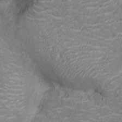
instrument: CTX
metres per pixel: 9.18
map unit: Nhu
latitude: -14.3307
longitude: -23.5749
